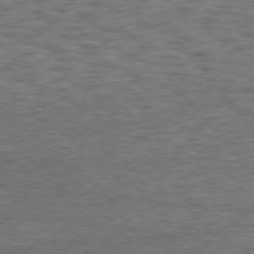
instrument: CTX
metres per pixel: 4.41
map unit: Hpe
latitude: 75.3293
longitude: -135.5560
